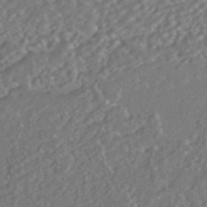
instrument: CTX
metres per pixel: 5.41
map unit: ANa
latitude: -42.0849
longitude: 108.5574
